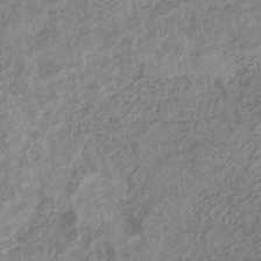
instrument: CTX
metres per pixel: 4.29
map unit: eHb
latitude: -31.5399
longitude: 72.5196
